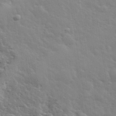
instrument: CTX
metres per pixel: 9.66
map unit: lHvf
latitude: 34.3278
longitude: -81.2915
